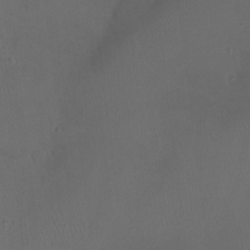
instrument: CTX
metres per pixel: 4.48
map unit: Nhu
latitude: -12.8030
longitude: -41.7071
